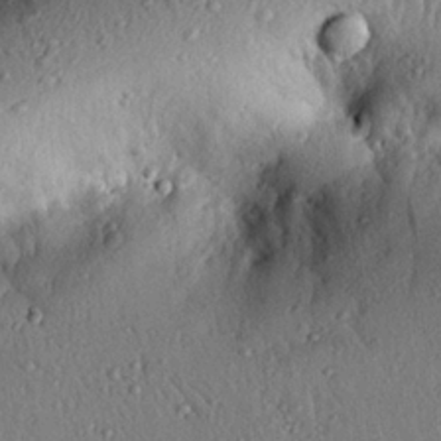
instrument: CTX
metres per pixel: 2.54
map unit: eHh
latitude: 24.6679
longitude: -78.4979
